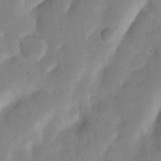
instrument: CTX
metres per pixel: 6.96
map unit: Nhu
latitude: 19.7449
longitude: -74.4790
